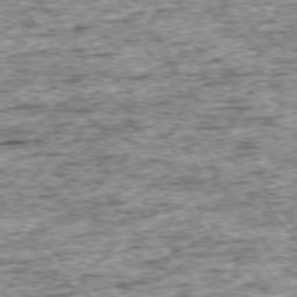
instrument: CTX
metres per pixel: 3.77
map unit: Ap
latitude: -75.1054
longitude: -87.7827
